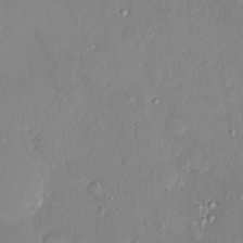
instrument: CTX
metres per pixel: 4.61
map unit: HNhu
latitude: 5.4426
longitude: 1.5022
